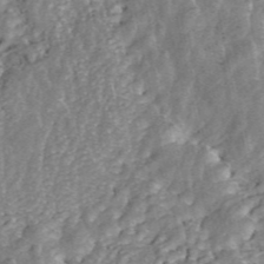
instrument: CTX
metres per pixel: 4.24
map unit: ANa
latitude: 45.3859
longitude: 25.5399
